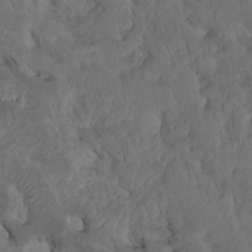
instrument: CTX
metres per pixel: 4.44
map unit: Htu
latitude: -8.5763
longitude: -64.4979
